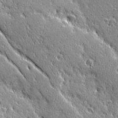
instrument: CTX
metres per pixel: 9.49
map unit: Ave
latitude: 20.7624
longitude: -135.9528
